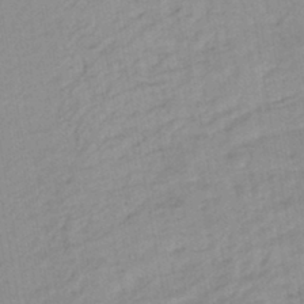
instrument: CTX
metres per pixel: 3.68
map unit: lHb
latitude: -44.3117
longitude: 72.8975
